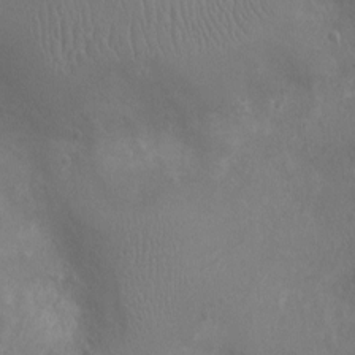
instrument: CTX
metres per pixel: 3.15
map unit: Ht
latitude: -4.3873
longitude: -18.0633
